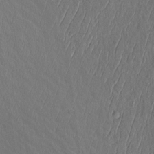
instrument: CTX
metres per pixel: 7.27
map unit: Aa
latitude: 8.8380
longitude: -131.2537
